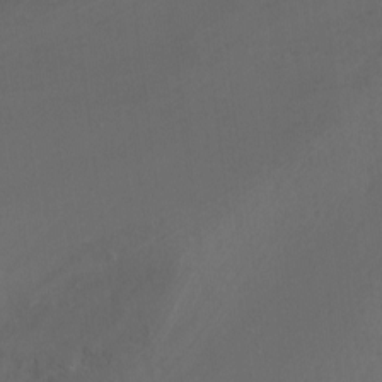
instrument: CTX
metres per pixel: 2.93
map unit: Nhu
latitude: -8.7652
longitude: -45.1970
